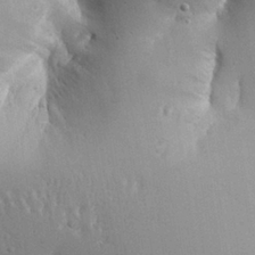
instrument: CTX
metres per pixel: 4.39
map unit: Aa
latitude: 27.3293
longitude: -129.1214
